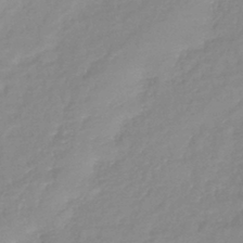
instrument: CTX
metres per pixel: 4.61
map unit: lHb
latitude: -41.3321
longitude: 75.5211
